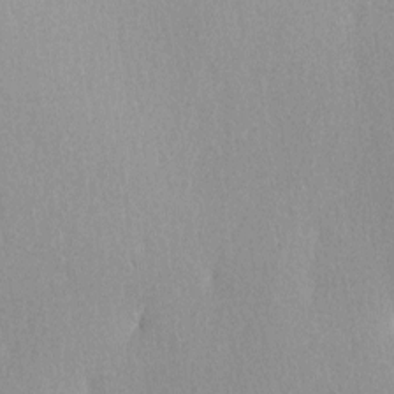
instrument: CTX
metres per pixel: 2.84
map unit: Ave
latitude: 3.1025
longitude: -111.8772
